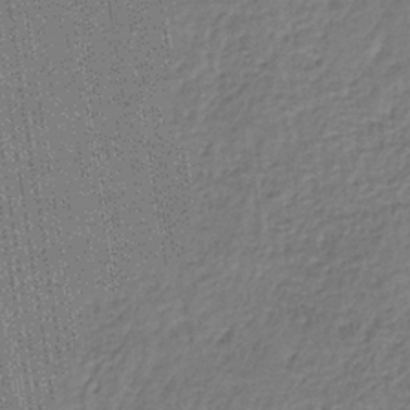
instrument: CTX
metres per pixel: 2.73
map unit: lHb
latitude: -35.1620
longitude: 63.2376
